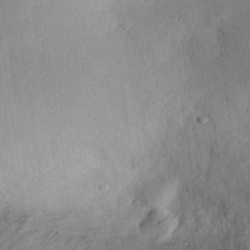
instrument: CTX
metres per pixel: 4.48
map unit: eHh
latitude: 25.8772
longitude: -75.6316
